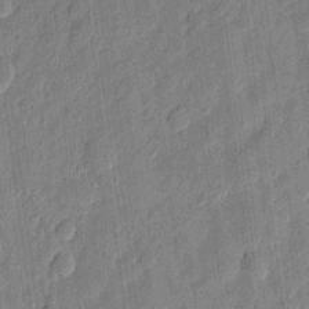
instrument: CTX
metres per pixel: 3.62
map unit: eHh
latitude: 7.7072
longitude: -73.8206
